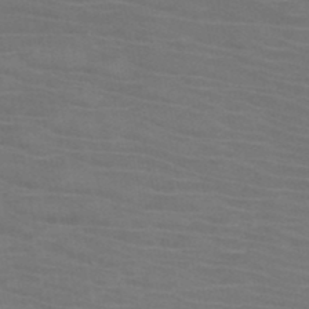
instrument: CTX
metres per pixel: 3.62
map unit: HNb
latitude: -46.3684
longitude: -47.1781
